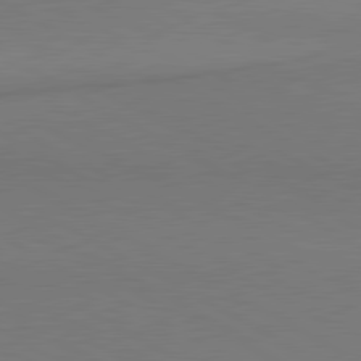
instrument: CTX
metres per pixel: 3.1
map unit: lApd
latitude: 80.8569
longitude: 155.8611
